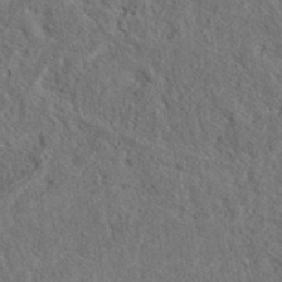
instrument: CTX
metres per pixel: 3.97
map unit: eAb
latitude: 38.3656
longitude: 113.0487
